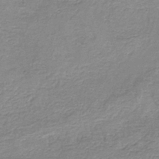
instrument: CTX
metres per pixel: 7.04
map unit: HNb
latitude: -35.3510
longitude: 52.0661
